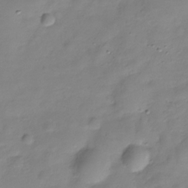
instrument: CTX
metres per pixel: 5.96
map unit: Hve
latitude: -29.5588
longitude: 94.4062
